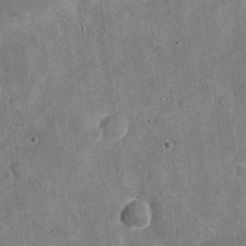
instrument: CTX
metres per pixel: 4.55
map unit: Nhu
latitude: -18.4440
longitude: -56.1388
